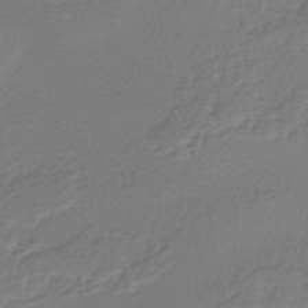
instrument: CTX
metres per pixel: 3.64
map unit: HNhu
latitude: -43.0864
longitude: 89.8989
